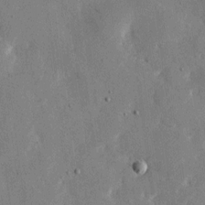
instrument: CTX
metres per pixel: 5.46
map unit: eHh
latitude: 11.0648
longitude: -67.7260
